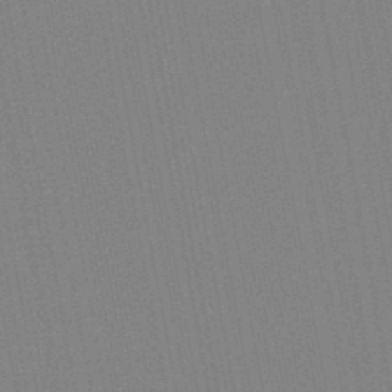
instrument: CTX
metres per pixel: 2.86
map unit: lHb
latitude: -46.6140
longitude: 69.8422
